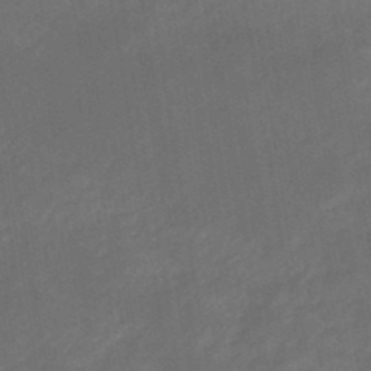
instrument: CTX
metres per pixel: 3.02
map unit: eHb
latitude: -47.7666
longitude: 85.1431
